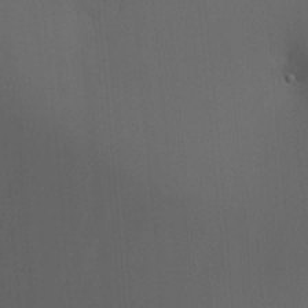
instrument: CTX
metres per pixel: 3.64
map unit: HNhu
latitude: 10.2334
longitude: 10.2740
